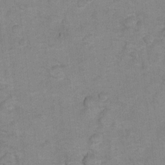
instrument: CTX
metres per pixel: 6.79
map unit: Hto
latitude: 6.5546
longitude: -36.6869
